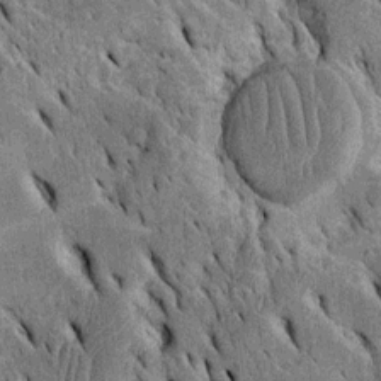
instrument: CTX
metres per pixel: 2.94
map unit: Htu
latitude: -3.1053
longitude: 151.8044
